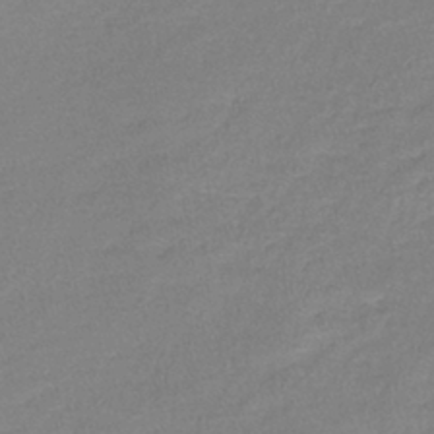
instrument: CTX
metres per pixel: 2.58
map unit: lHb
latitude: -41.8422
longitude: 59.0864
